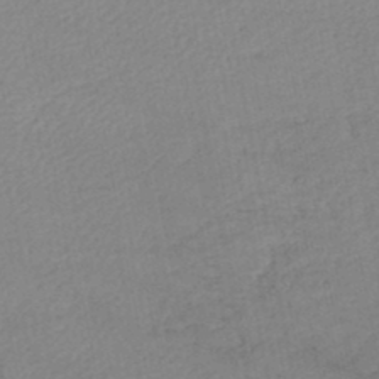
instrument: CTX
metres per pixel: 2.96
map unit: lHb
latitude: -46.6707
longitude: 73.5966
